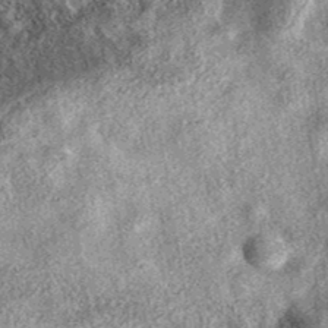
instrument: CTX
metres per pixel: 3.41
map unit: eAb
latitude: 38.5546
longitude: 106.6518
